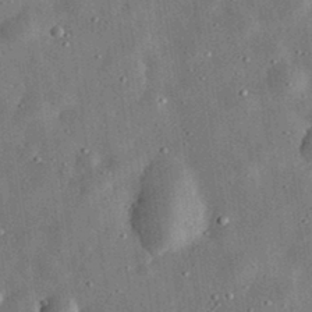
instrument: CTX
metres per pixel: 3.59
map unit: eHh
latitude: 32.5735
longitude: -76.8380
